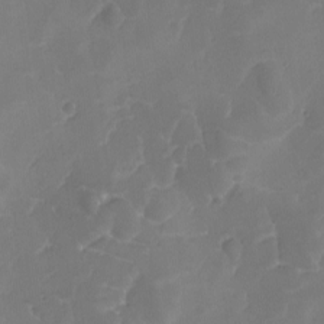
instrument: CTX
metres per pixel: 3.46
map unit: Ave
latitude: -8.0283
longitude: -122.4412
